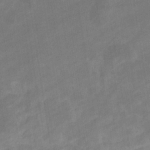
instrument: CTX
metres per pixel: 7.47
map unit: eHb
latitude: -33.4077
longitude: 72.8030
